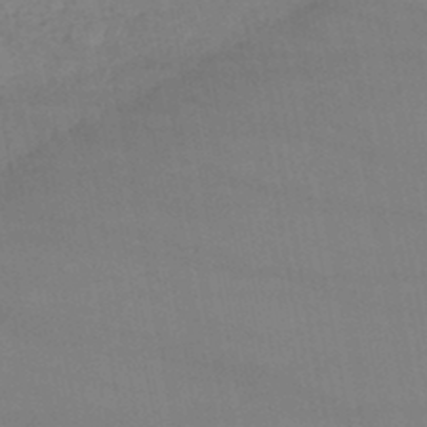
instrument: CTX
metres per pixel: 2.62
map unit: lHb
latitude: -46.9164
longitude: 75.2376
